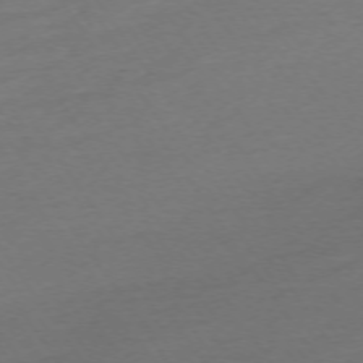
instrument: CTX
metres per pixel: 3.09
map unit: Ap
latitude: -74.5196
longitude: -81.2159
